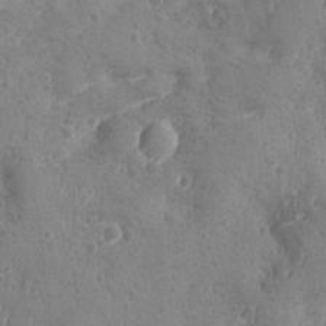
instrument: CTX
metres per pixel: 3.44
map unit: Ave
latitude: -8.5196
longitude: -118.9702
